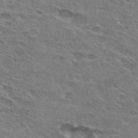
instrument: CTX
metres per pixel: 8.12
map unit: Hto
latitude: 31.7450
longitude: -45.1403
